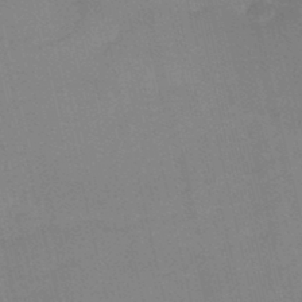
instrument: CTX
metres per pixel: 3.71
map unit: HNb
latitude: -44.9542
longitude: -37.8584
